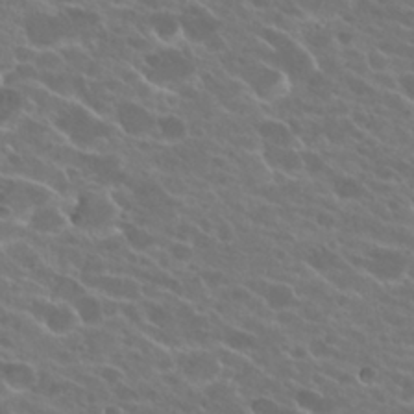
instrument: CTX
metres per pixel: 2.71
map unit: Hto
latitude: 24.1388
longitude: -37.9528
